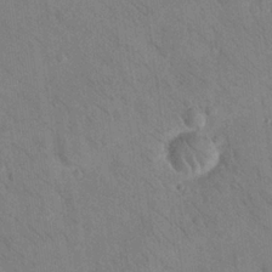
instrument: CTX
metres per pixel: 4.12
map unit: Nhu
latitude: 24.3467
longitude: -74.1011
